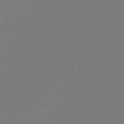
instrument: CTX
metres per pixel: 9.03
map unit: eHb
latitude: -45.3510
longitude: 86.0283
